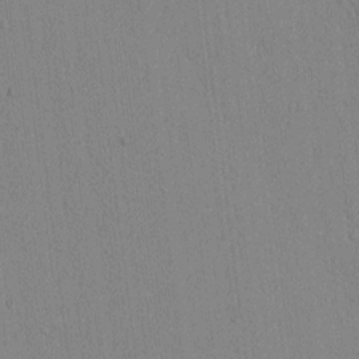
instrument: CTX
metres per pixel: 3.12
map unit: lAvf
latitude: 6.4034
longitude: 168.0094
